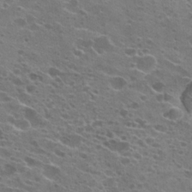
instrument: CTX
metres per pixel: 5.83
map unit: Hto
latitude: 22.1200
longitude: -41.9906
